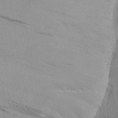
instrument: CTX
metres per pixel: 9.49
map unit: Aa
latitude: 25.2159
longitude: -147.6316
